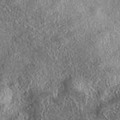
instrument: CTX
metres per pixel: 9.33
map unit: eAb
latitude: 37.5938
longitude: 108.3306
